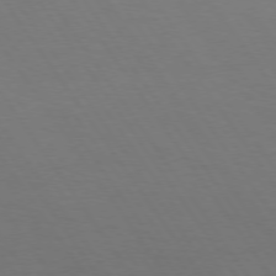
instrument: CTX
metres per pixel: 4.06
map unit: Hpe
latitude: 73.9906
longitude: -130.4979
